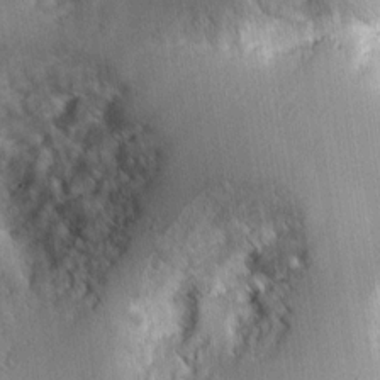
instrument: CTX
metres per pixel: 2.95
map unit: Ht
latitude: 7.6127
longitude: -75.7072
